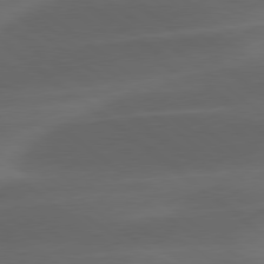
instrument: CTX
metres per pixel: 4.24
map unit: lApd
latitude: 78.7058
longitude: -48.8380
